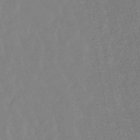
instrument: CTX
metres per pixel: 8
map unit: lHb
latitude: -48.5952
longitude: 78.8597
